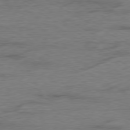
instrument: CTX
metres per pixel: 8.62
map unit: Ap
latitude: -79.7099
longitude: -83.8016
